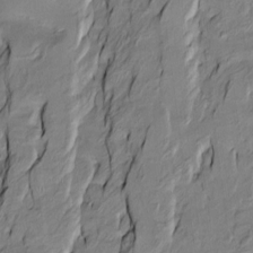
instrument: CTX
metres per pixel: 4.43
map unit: Htu
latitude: -9.8611
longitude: 176.3495
